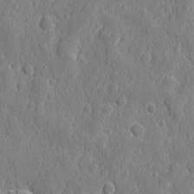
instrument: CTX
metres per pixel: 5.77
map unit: eHh
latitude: 6.9136
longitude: -74.6679
